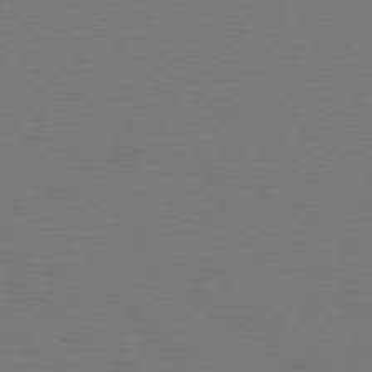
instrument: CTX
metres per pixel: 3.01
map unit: Ap
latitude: -78.1416
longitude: -57.8961
